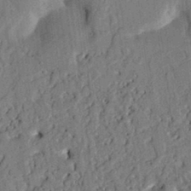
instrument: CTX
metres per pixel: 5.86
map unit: Htu
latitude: -2.2172
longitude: 167.4832
